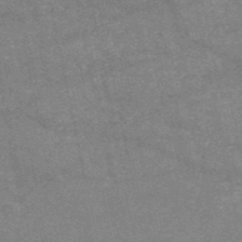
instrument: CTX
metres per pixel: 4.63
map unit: HNb
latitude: -53.0486
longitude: -40.0633
